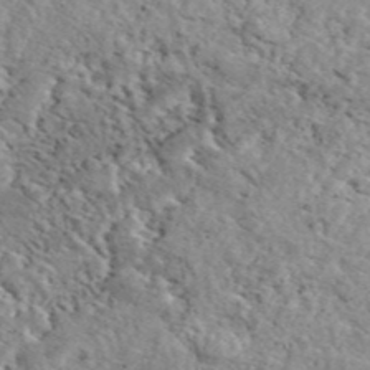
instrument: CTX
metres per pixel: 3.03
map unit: eAb
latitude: 44.5168
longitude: 114.1606
